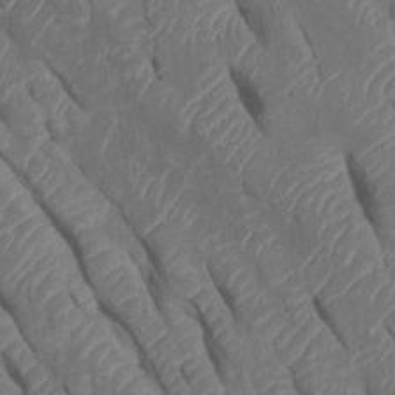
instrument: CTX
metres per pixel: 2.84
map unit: Htu
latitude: 0.8380
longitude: 147.4832
